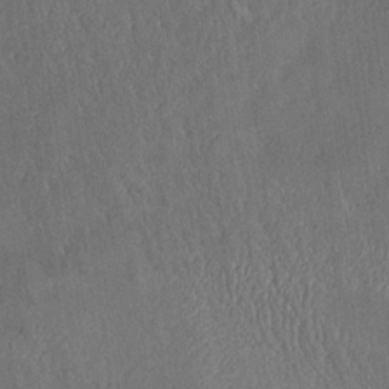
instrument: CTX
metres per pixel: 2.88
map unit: Aa
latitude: 15.0081
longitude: -147.7450
